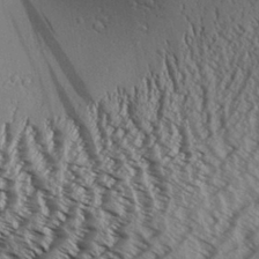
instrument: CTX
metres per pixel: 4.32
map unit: Aa
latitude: 31.8395
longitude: -137.7639
